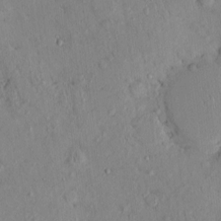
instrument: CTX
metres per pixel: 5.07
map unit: eHh
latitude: -0.0094
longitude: 16.5007
